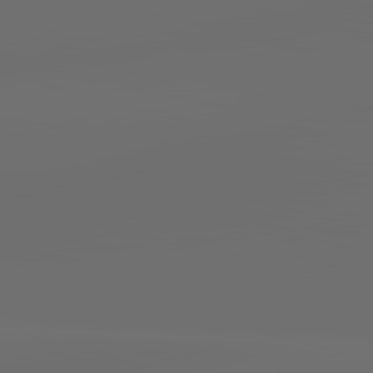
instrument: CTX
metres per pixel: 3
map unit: lApd
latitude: 83.7449
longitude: -128.1200
